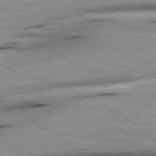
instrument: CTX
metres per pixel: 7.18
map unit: lApd
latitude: 80.4979
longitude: 162.7085
